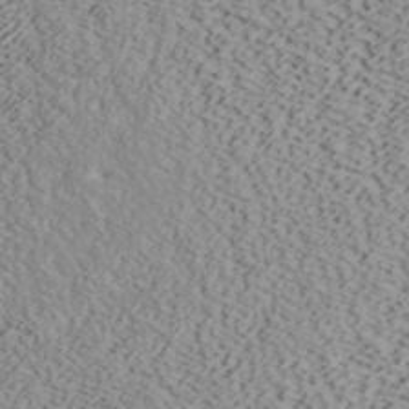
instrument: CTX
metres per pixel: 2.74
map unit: ANa
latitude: 40.4601
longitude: 19.0486
